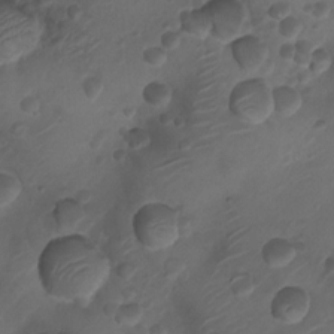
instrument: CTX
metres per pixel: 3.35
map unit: Nhu
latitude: 6.5735
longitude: -22.3656
